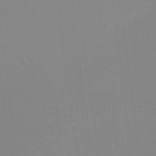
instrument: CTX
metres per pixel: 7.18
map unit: eHh
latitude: -6.1605
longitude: -82.8569
